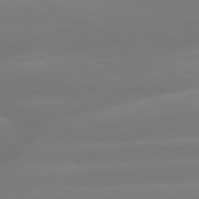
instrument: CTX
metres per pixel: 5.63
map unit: lApd
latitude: 79.6694
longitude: -149.3293
